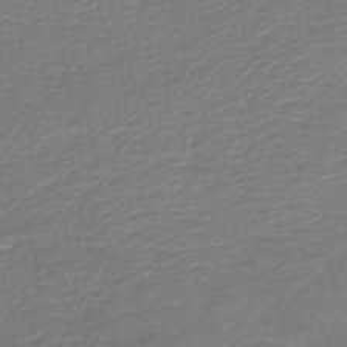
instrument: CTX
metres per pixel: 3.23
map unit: lHb
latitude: -42.4062
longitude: 77.1053
